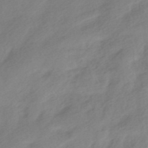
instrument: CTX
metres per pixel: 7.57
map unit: HNhu
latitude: -40.6329
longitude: 92.7274
